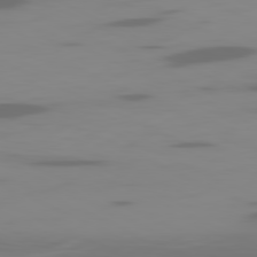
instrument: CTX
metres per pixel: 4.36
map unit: Ap
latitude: -81.2376
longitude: -61.9339
